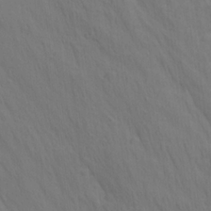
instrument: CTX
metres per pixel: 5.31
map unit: lAa
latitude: 21.9150
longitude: -138.3845
